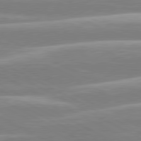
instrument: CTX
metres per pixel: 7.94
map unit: lApd
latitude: 80.4034
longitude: -130.2145
